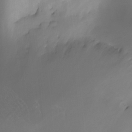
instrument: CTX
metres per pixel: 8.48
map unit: Ht
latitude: -12.4818
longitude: -49.5938
